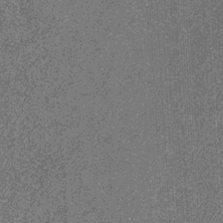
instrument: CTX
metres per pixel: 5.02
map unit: eHb
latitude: -31.8422
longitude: 69.3698
